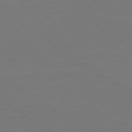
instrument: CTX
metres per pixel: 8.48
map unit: lApd
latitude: 79.9528
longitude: 162.6329
